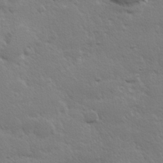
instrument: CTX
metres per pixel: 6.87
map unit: Hve
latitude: 24.0633
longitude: 144.8786
